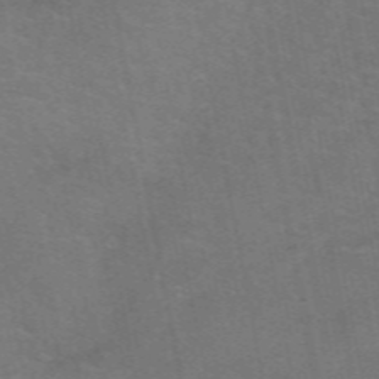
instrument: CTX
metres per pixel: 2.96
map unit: eAb
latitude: 50.7246
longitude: 105.0486
